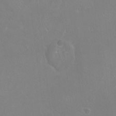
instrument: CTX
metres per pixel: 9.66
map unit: Ht
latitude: -17.0487
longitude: -44.1766
